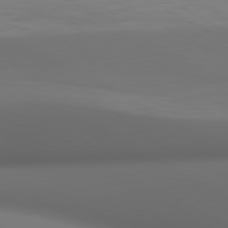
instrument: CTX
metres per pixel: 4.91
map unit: lApd
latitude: 80.8947
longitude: 136.7274
